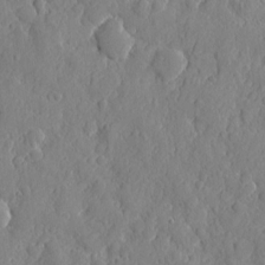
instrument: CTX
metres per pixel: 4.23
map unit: eHh
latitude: 6.8191
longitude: -75.3293
